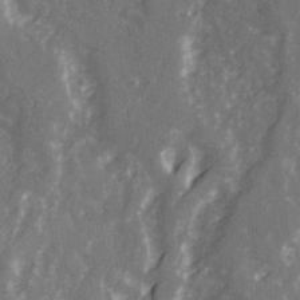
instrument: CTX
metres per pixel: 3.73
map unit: Ave
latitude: 21.8206
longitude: -132.5357
